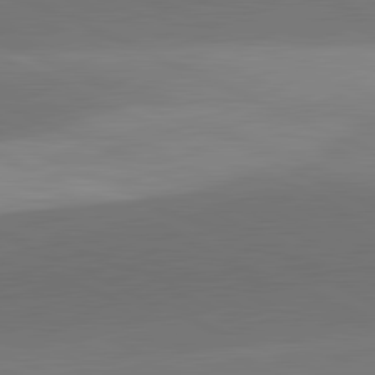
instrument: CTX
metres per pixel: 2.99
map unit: lApd
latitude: 81.6883
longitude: 131.6533
